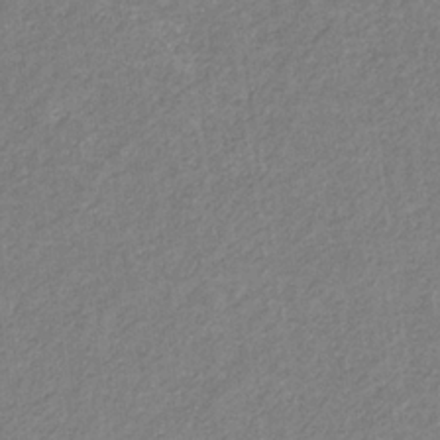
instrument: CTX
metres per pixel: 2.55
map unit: eHb
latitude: -31.9178
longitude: 70.3117
